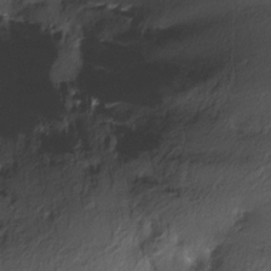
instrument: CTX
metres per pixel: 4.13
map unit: Nve
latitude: -24.7652
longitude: -109.2159
